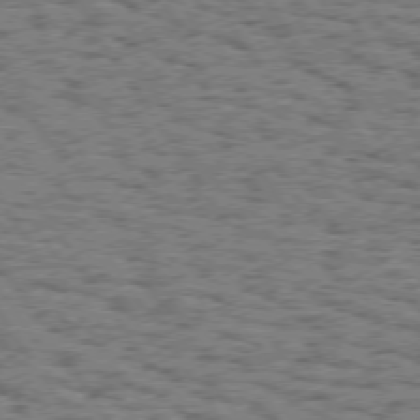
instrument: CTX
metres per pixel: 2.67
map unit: Hpe
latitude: 74.2145
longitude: -133.8394
